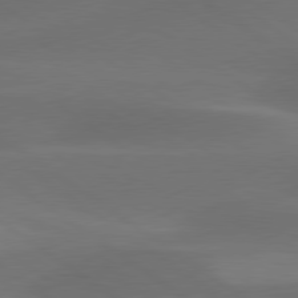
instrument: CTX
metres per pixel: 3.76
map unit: lApd
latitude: 79.5749
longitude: -90.5168
